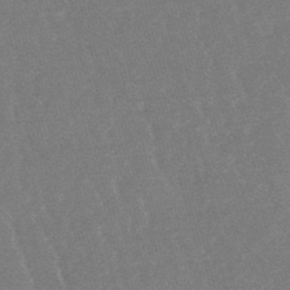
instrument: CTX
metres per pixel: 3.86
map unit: lHb
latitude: -48.4818
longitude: 72.4818
